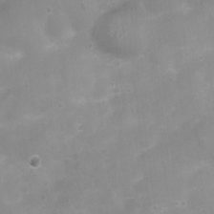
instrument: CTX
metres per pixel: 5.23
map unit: Nhu
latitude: 4.4223
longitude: -17.2348
